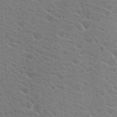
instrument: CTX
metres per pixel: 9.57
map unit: Hto
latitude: 23.6505
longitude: -40.8002
